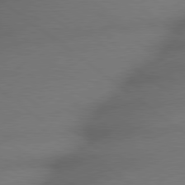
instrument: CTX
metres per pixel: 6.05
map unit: lApd
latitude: 79.1403
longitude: -167.8772
